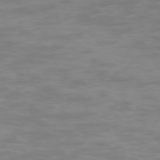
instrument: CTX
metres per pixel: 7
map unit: Ap
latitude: -75.7100
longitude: -83.4993
